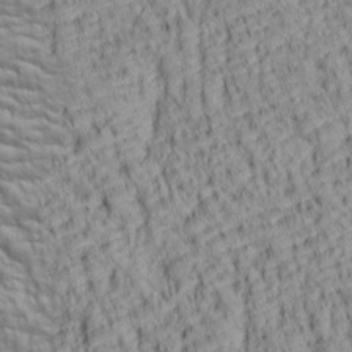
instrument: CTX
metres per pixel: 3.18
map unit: lAa
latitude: 6.7246
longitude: -115.4993
